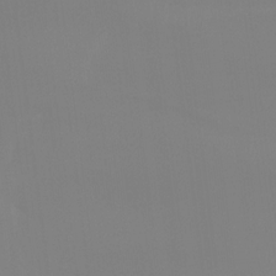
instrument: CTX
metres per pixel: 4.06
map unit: Ht
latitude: -14.9164
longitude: -55.6505
